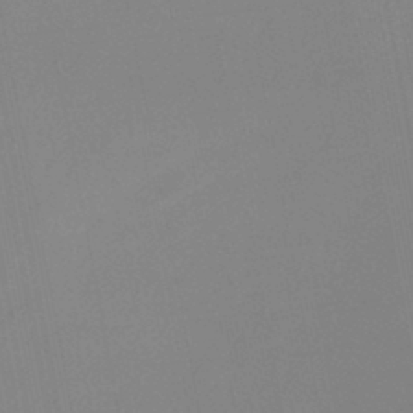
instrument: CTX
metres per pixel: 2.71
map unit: eHb
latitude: -37.0864
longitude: 74.8597
